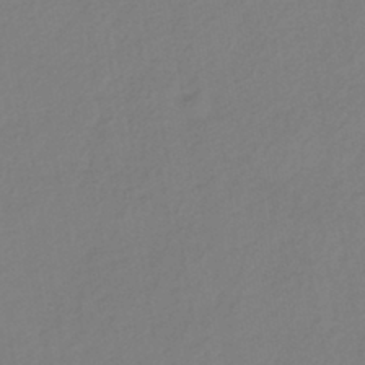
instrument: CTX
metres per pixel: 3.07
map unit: HNhu
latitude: -42.8785
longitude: 97.5966
